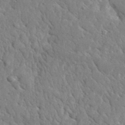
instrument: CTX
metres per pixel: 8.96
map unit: lHvf
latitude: 35.8394
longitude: -87.0080
